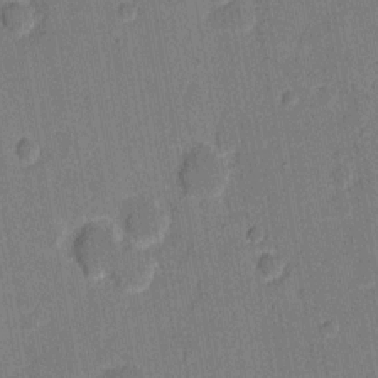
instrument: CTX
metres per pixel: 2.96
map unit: eHh
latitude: 7.5749
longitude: -66.1766
